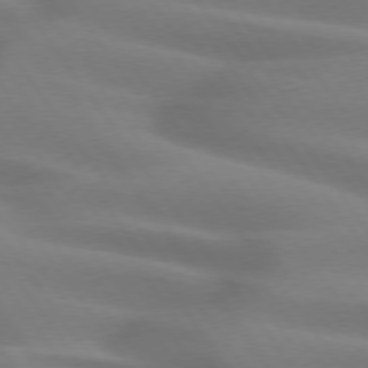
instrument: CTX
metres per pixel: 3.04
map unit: lApd
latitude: 74.6679
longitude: -59.4993
